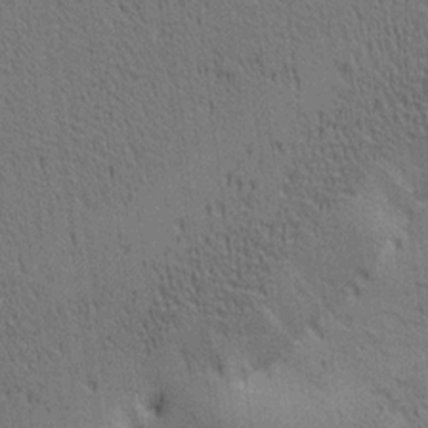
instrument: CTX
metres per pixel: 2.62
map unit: lAa
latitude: 12.3090
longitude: -107.8961
